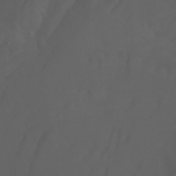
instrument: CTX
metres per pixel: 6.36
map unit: Ht
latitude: -3.9556
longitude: -61.7827
